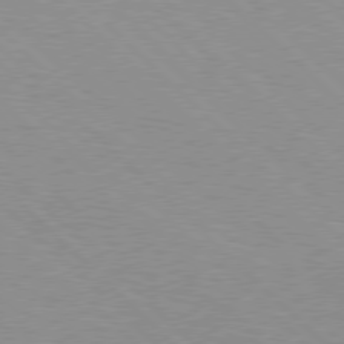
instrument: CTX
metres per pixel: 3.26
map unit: Hpe
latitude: 77.5749
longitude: -153.2915
